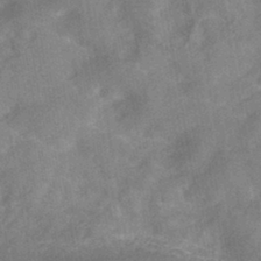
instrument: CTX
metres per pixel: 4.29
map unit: HNhu
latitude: -42.4062
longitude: 91.5588
